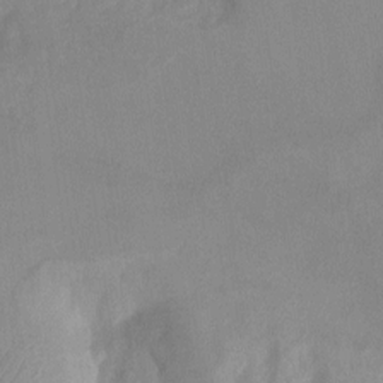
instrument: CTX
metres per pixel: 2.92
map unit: Aa
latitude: -13.6722
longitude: -59.1970
